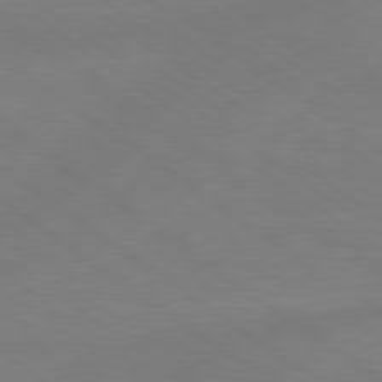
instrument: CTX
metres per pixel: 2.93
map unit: lApd
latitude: 79.0837
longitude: -149.5560
